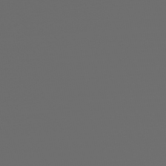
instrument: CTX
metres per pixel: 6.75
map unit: Nhe
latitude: -47.5399
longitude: -172.8569
